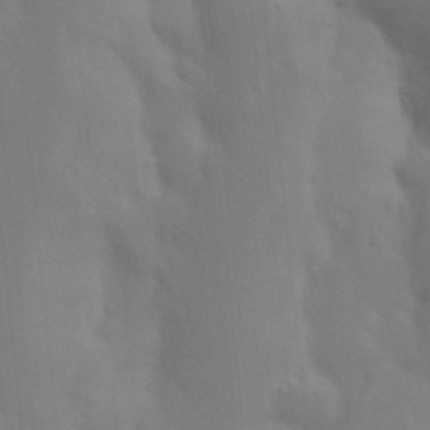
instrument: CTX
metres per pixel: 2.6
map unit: Nhu
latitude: 19.0458
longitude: -73.1970
